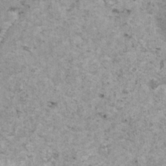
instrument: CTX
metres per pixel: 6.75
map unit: HNhu
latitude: 1.2159
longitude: 4.2928
